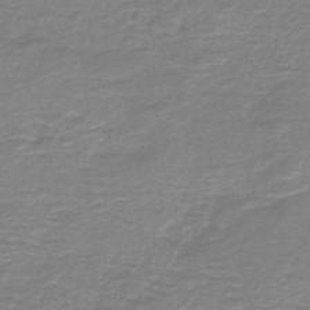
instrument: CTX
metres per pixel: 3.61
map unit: HNb
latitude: -46.1039
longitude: 52.8408
